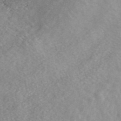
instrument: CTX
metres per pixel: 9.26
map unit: ANa
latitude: 45.4804
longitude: 28.5952
